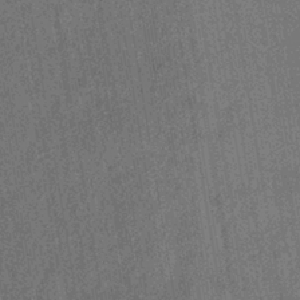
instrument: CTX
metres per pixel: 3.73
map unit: eHb
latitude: -35.0864
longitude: 80.8975
